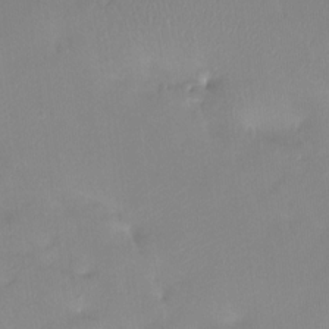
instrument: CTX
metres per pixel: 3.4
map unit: Htu
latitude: -13.6911
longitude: -45.6694
